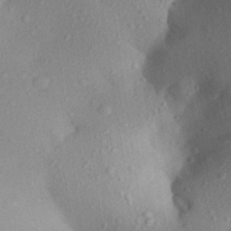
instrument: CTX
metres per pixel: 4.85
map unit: Aa
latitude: 27.0270
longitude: -146.1767
